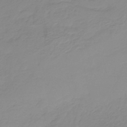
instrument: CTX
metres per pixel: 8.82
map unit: HNb
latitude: -35.6155
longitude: 51.5021
